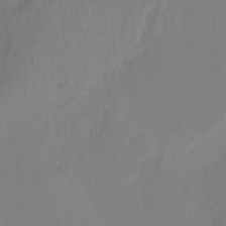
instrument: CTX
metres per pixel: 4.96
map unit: Hto
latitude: -8.8975
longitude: -46.7058
